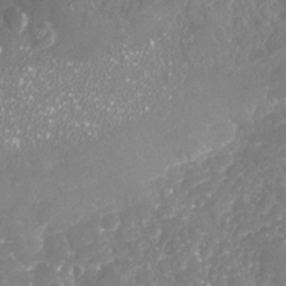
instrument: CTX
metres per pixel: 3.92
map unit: Nhu
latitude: -18.7274
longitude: -57.8016
